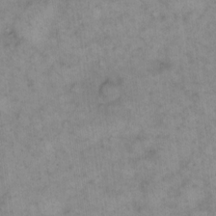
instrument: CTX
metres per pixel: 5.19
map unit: eHh
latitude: 14.8191
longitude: -66.3278
